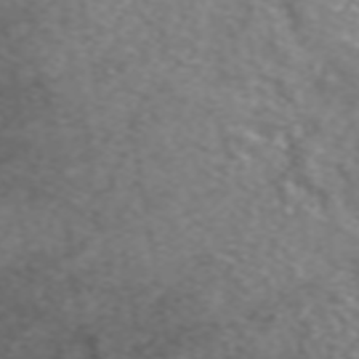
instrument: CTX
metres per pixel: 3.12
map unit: eAb
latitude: 47.4805
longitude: 102.2928
